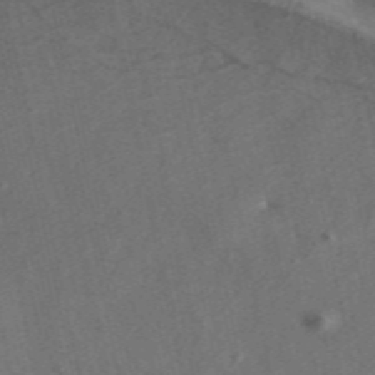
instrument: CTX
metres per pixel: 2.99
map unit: ANa
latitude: 43.8772
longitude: 29.3132
